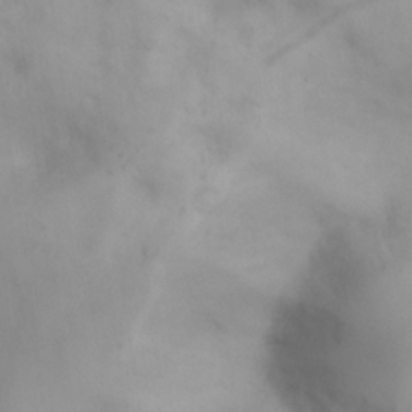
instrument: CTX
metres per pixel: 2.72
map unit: eHh
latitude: 25.9717
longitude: -64.6868
